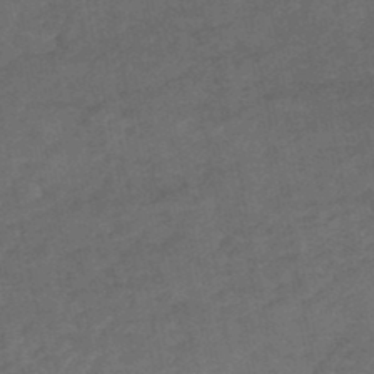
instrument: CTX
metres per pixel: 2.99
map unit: HNhu
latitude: -47.3509
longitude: 90.3684
